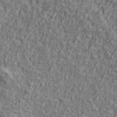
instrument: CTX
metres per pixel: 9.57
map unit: Ave
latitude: 41.6127
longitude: -111.7450
